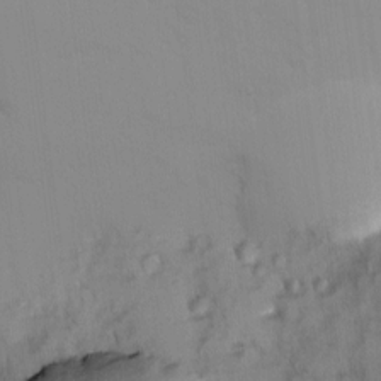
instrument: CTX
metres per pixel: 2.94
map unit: Ave
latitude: 9.2537
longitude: -103.1781
